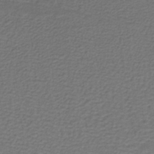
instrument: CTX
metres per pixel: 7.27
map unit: lHb
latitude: -38.7463
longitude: 57.8233
